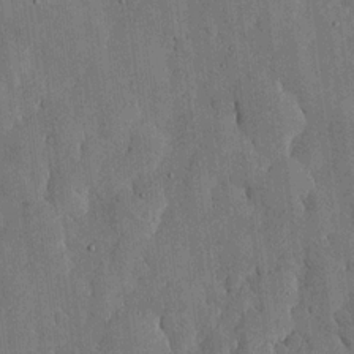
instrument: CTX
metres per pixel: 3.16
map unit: lHvf
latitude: 18.5545
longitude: -112.7813
